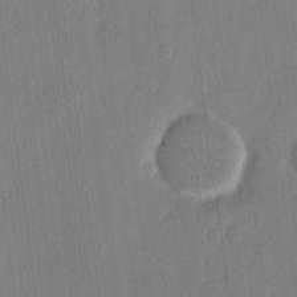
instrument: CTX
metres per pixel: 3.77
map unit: eHh
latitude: 14.1578
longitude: -69.2915
